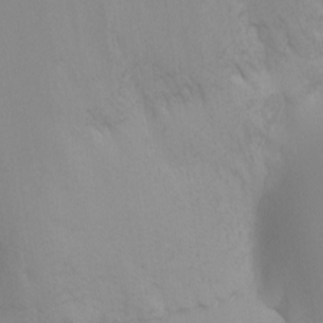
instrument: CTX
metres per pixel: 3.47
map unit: Nhu
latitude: -8.7652
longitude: -94.7435
